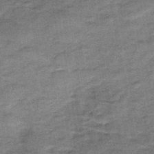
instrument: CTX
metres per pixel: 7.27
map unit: HNb
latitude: -48.3118
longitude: -38.8191
